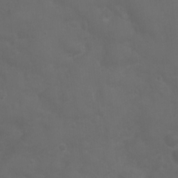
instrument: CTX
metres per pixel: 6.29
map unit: Ht
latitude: 1.2537
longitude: -22.2145
